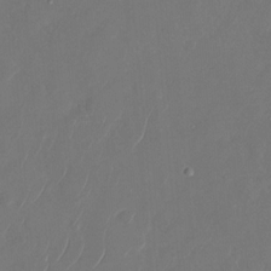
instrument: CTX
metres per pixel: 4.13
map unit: Nhu
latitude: -28.1228
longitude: -65.5182
